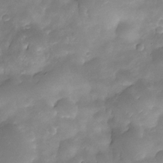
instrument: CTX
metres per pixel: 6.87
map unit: Nhe
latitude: -33.8989
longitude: -146.0444
